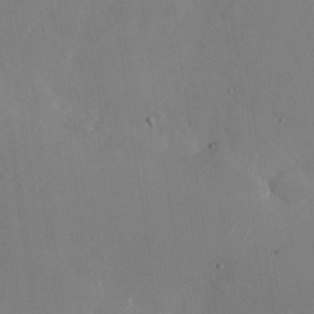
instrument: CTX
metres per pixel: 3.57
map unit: Nhu
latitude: -24.7274
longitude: -70.5357
